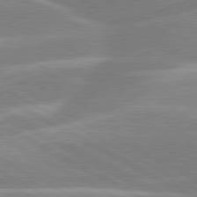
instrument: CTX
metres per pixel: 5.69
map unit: lApd
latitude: 80.2522
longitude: -134.8947
